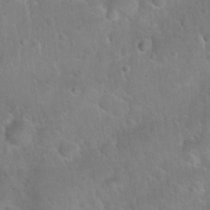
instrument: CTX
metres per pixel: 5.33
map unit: Nhu
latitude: 27.4049
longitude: -62.1767
